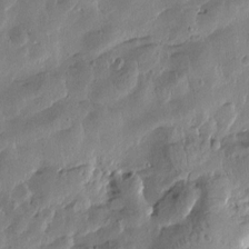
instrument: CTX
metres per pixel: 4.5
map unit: Htu
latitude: 0.4034
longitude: -177.7638
